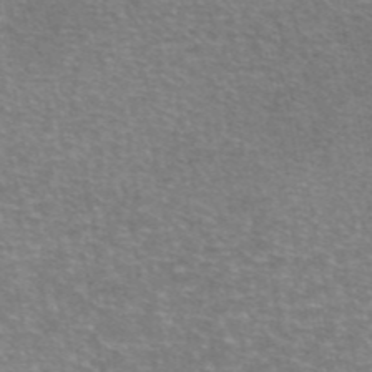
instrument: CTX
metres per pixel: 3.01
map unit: eAb
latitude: 45.8016
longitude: 102.4062
